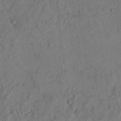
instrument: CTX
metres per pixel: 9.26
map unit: lAvf
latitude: 4.7813
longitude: 158.6329
